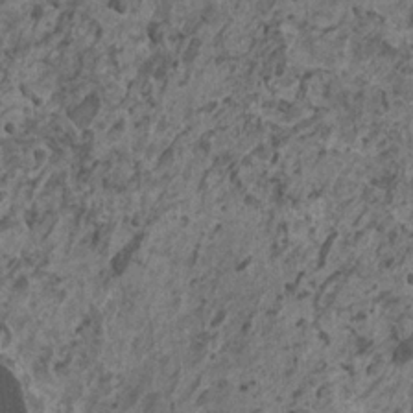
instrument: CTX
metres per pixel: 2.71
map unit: HNhu
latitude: 0.2900
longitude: 4.8786
